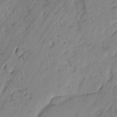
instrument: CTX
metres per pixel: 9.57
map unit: lAvf
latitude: -2.4817
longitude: -105.3482
